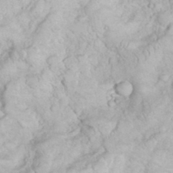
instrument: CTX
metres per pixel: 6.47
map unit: eHh
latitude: 35.4048
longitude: -61.7260
